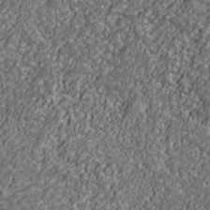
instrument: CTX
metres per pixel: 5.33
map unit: Ave
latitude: 41.0458
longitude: -111.6316
